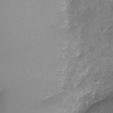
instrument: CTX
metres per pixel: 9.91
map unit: Nhu
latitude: -29.7856
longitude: -64.2334
